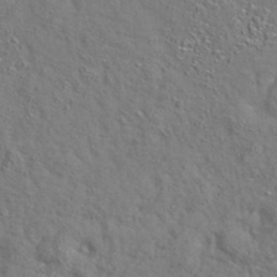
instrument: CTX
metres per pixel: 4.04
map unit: eAb
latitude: 35.2726
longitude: 108.5385
